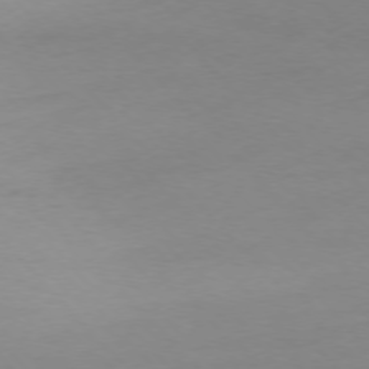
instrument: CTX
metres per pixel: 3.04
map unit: Ap
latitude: -76.5763
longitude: -71.5749
